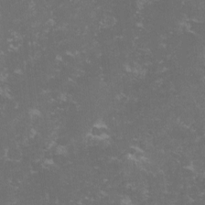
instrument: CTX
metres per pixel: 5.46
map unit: lHvf
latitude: -13.8800
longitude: -99.2348
